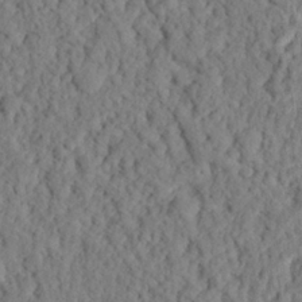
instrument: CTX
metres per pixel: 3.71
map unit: eHh
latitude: 25.7260
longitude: -79.1781
